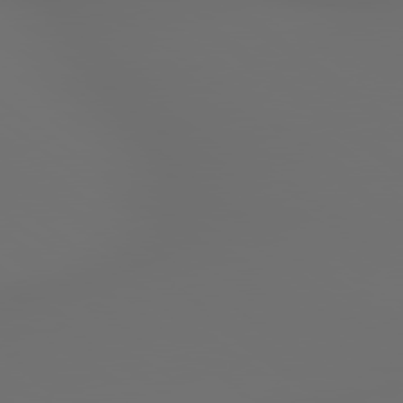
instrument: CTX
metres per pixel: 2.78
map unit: lApd
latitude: 79.3293
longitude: 177.1431
